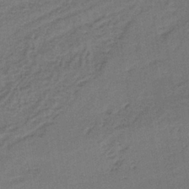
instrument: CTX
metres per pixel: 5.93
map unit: lHb
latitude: -35.6911
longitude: 62.7463
